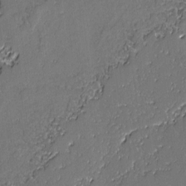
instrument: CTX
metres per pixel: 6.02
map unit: lAvf
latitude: -0.7653
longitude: -108.7435
